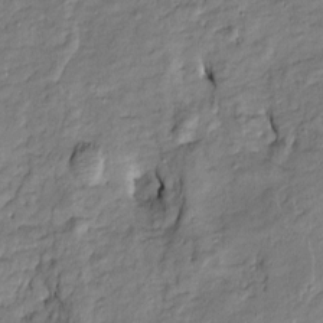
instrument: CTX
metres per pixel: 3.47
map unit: Htu
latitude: -9.2187
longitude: 177.2943
